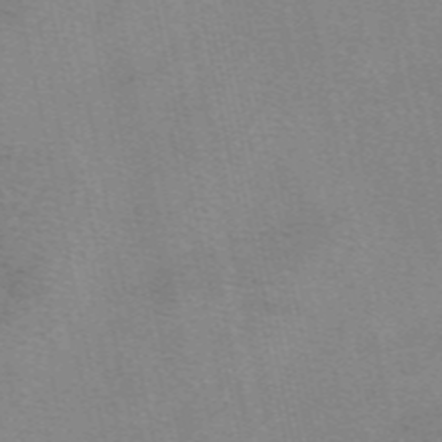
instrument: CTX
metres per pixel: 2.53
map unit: eAb
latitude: 49.6883
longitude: 106.1039
